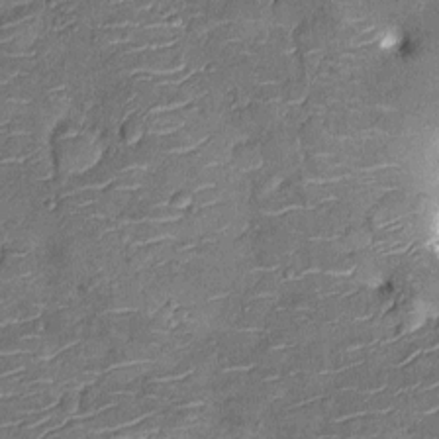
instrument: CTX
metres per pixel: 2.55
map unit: Nhu
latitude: -12.7085
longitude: -22.8002
